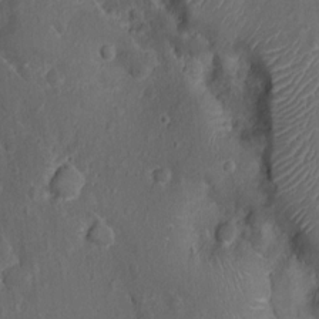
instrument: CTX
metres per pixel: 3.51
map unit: Nhu
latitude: 1.3670
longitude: -14.8002
